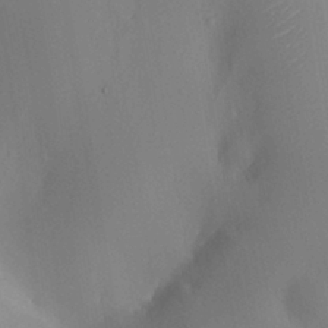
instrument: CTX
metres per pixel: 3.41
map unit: HNhu
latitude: 7.1781
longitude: -0.6112
